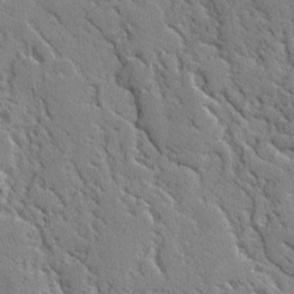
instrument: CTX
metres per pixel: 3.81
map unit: lAvf
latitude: -2.4440
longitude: -109.0080
